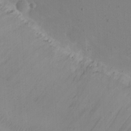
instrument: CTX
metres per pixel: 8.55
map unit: eHh
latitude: 23.5938
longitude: -66.5734
